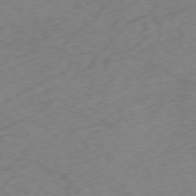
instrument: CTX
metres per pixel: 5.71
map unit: Ap
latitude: -76.1417
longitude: -65.6883
